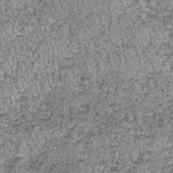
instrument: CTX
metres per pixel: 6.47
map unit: lHb
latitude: -37.3131
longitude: 66.6897
